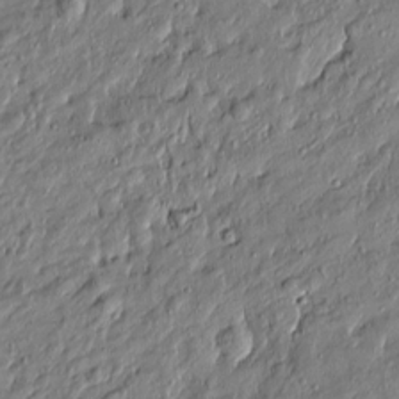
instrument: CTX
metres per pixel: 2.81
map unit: Htu
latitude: -6.9730
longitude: 177.6344
